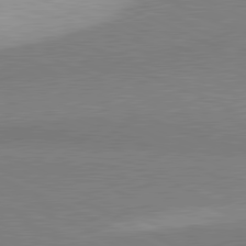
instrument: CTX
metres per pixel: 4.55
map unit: lApd
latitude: 81.1592
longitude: 156.0094
